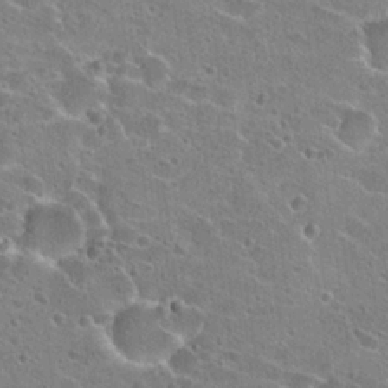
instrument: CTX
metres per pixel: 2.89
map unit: Hto
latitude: 23.0458
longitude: -43.1970
